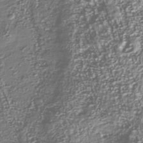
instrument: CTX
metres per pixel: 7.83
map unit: Nhu
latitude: -40.1417
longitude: -82.5734
